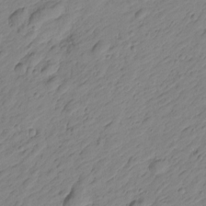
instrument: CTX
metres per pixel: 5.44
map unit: Htu
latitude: -1.4455
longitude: -175.2159
